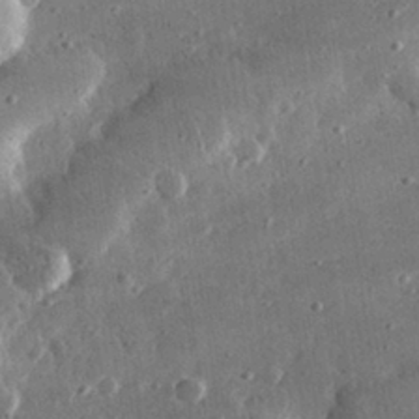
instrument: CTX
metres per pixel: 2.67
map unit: lHvf
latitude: 31.3860
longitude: -91.3860
